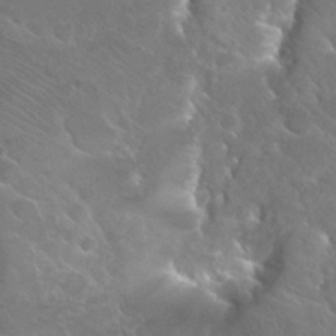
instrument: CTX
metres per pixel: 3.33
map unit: Hto
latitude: 27.4427
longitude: -38.5357
